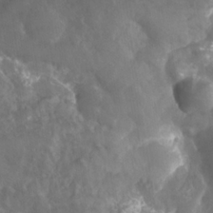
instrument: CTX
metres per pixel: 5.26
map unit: Nhe
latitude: -35.7100
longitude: -178.6302
